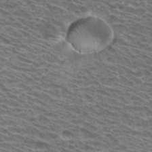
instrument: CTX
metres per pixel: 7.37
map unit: Hto
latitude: 31.7828
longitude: -41.7449
